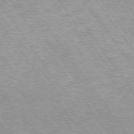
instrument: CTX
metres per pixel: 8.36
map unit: Hpe
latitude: 73.1781
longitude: -141.6882
